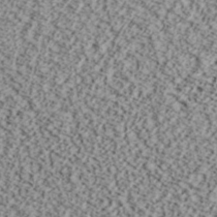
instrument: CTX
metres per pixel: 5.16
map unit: ANa
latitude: 40.4601
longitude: 30.2928
